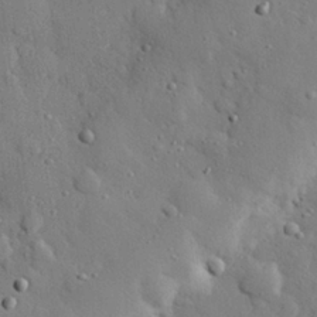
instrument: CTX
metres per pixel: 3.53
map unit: eHh
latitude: 28.0255
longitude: -78.6302
